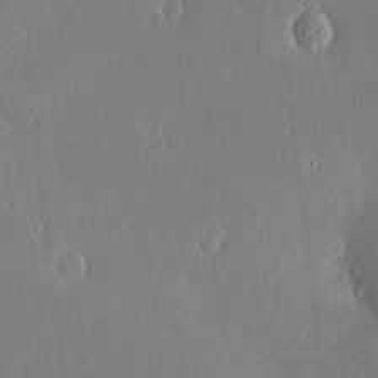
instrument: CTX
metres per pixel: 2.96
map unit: Nve
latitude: -8.1228
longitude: 173.3698
